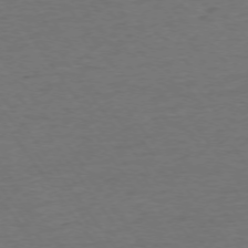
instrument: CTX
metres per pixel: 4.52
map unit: Ap
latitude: -75.2187
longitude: -90.0255
